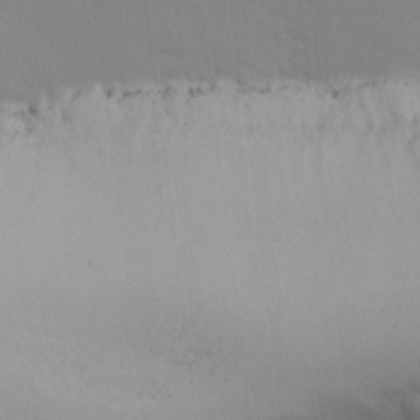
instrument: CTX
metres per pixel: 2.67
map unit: lHvf
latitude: 24.6679
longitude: 141.1053
